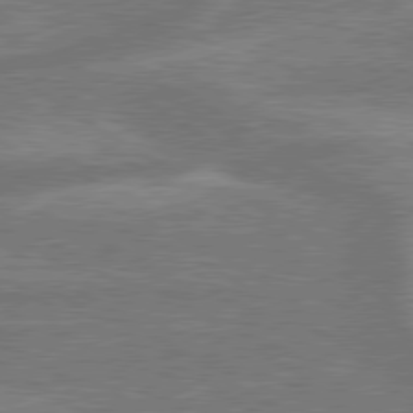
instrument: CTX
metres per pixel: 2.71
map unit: lApd
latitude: 79.5560
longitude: -165.8394
